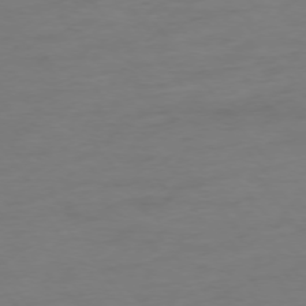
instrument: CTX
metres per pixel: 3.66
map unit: Hpe
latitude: -75.6911
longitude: -15.8584
